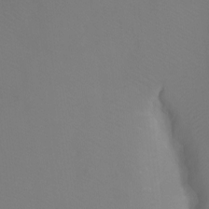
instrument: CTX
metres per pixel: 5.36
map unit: Ht
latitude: -7.0297
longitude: -27.9150
